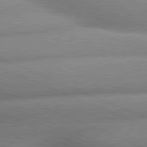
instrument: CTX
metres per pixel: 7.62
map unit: lApd
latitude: 79.7639
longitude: -166.4790
